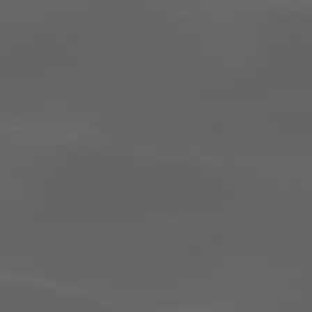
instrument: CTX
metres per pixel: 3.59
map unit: lApd
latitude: 80.1956
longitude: -88.3657
